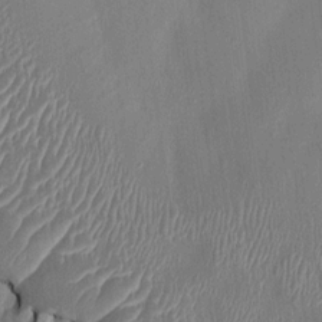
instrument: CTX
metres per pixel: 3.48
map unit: HNhu
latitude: 6.0633
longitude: -6.4223
